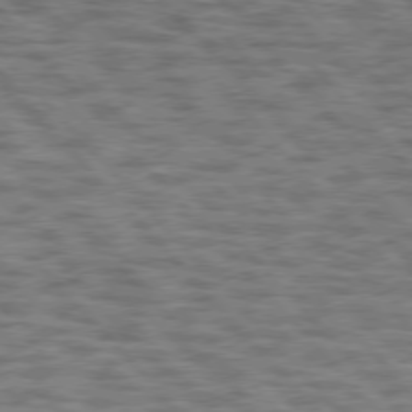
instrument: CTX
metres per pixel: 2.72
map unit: lApd
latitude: 76.2144
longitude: -69.8583
